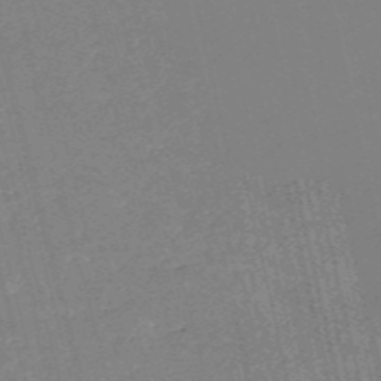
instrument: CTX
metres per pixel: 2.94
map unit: HNb
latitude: -53.8422
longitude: -36.5168
